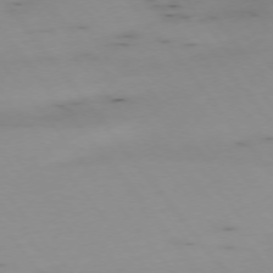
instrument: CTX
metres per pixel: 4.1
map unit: Hpe
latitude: -75.1620
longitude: 3.5210
